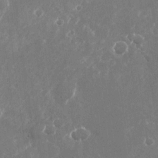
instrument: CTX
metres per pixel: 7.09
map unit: Nhu
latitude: -25.1809
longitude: -72.1200
